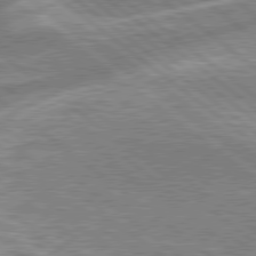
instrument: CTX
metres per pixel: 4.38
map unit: lApd
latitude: 79.0270
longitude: -158.2712
